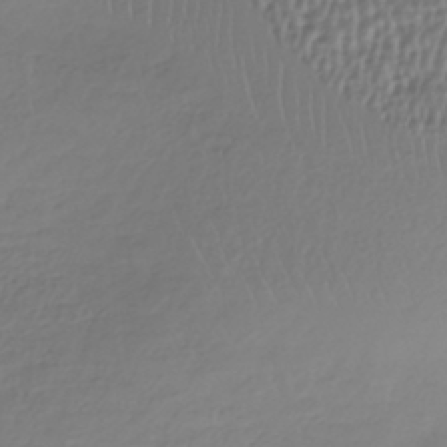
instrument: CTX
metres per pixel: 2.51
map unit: HNhu
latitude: -43.2564
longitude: 102.4440
